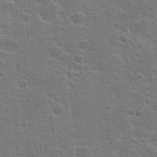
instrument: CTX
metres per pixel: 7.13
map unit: Hto
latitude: 23.5371
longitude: -47.0837
